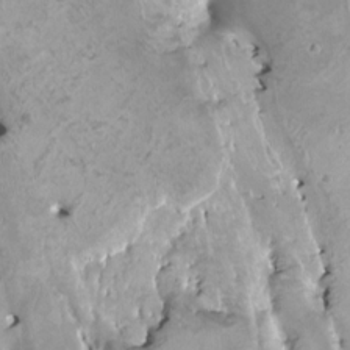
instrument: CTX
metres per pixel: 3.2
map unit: HNhu
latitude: 3.5560
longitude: 5.3698
